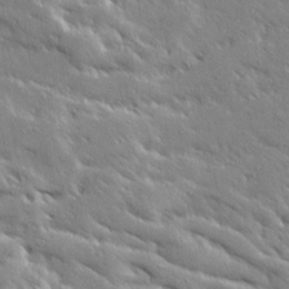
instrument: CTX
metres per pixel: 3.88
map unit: Ave
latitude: 19.8961
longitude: -136.3468
